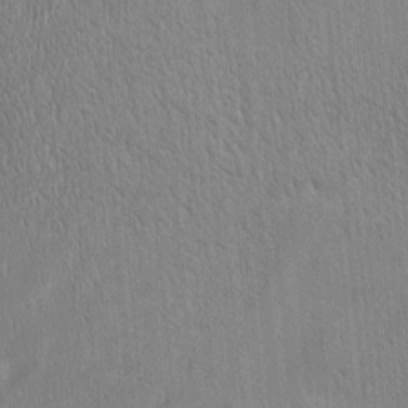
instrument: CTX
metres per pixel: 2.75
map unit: Htu
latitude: -4.8975
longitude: 174.4440
